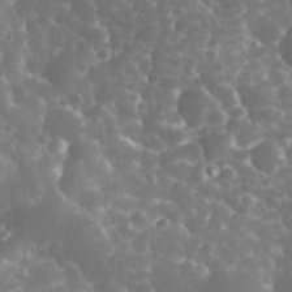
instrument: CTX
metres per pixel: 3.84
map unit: eHh
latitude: 33.8394
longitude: -63.5371
